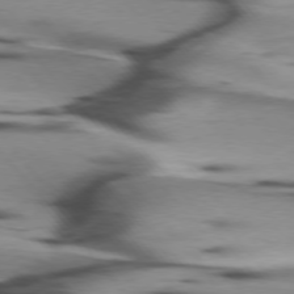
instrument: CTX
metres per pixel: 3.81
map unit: lApd
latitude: 75.7828
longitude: -64.3656
